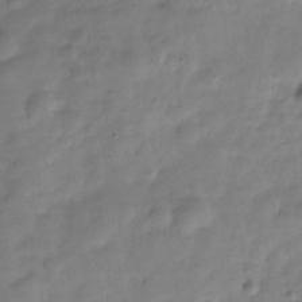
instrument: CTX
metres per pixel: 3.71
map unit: Hve
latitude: -31.4454
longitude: 91.3132
